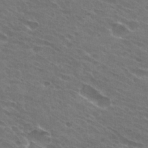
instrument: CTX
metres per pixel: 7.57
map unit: Hto
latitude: 31.1970
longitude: -44.9891
